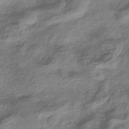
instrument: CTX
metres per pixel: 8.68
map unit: HNhu
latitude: -42.3873
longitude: 100.0849
